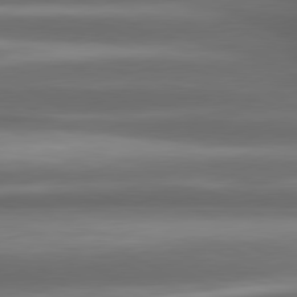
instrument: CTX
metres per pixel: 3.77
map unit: lApd
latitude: 80.5357
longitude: -142.0633
